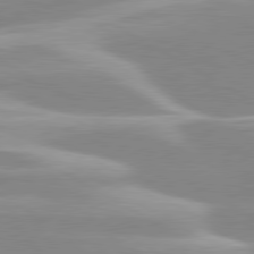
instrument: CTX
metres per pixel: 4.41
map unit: lApd
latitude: 80.1389
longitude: -128.9325
